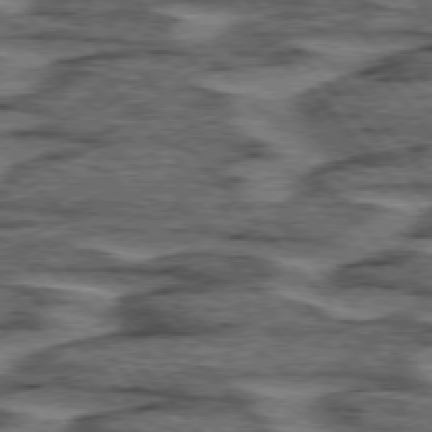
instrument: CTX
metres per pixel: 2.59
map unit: lApd
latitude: 75.8205
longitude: -76.9324
